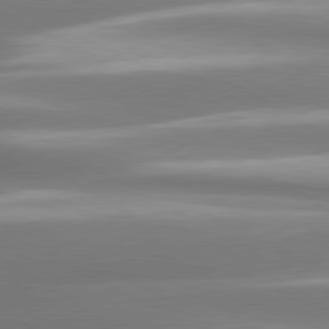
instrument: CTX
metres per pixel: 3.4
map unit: lApd
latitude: 80.4223
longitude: -135.3103
